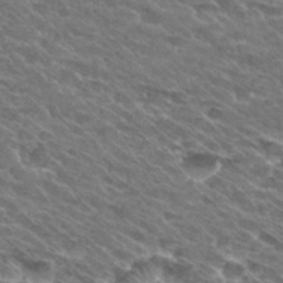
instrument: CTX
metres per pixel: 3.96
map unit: Hto
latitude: 30.6680
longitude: -42.9514
